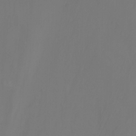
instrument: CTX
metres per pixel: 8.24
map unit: Nhu
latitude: -8.1039
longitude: -82.0444
